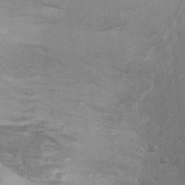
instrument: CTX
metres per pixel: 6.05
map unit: Ht
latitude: 4.7435
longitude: -29.0836
